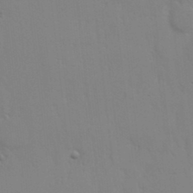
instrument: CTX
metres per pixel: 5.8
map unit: Nhu
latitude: 19.5371
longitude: -73.0270
